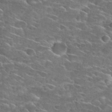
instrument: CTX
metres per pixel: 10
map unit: Hto
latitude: 27.6316
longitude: -46.8002
